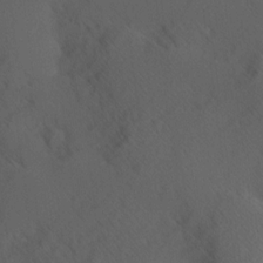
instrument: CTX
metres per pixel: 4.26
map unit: Hve
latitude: 12.3656
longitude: -89.9717
